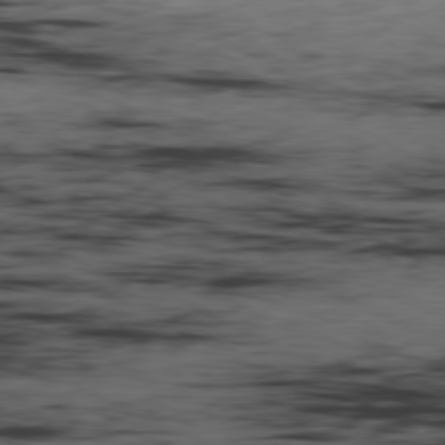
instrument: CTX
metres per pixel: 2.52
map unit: Ap
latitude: -80.6141
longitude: -92.4223
